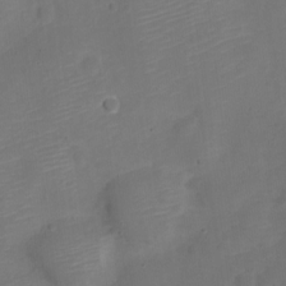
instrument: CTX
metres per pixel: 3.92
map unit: Nve
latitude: -21.7288
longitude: 106.7086
